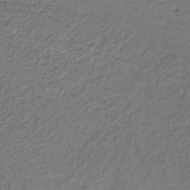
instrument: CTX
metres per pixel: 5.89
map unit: lHb
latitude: -35.5966
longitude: 66.5385
